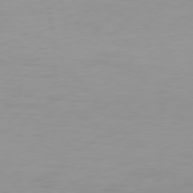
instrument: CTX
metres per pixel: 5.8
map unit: Hpe
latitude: 75.5182
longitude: -129.3670
